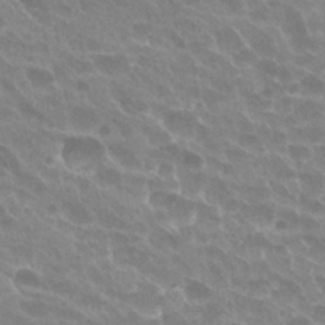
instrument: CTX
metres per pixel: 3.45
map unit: Hto
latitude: 27.3671
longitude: -35.4993
